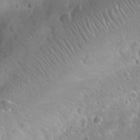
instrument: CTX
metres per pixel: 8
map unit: Nhu
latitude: 24.4790
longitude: -52.4034
